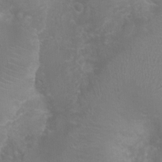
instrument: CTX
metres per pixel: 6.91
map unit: Nhu
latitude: -0.0283
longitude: -16.6868
